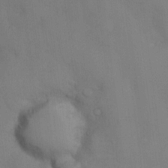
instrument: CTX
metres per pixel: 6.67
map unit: eHh
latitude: -23.4832
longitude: 15.0676
